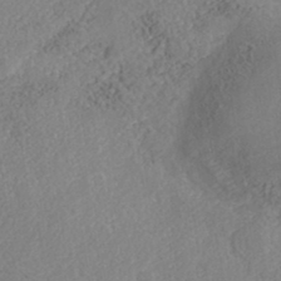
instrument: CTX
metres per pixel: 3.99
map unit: Nhe
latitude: -41.1809
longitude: -110.9892
